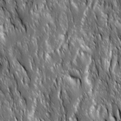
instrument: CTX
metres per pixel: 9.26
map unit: Ave
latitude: 15.3104
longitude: -133.8772
